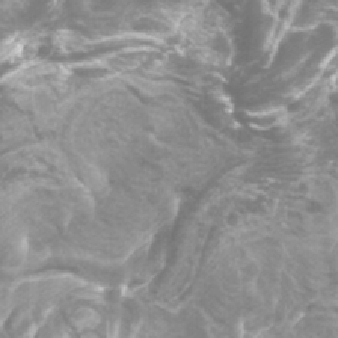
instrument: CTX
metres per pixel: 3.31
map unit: Htu
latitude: -1.2565
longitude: -76.6112
